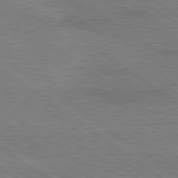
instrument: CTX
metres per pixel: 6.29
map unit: lApd
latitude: 79.4049
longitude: 166.3873
